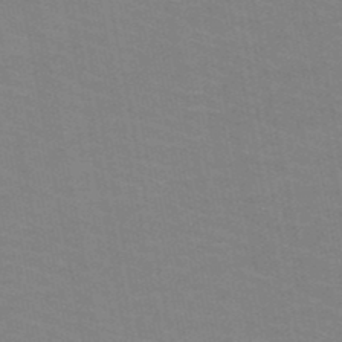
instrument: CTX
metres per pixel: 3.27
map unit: HNb
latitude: -49.3699
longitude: -49.4237
